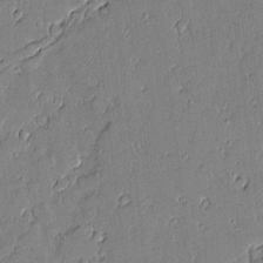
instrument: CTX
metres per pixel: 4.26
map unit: Aa
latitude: 11.2726
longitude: -128.7246
